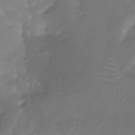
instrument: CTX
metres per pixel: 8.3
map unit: Aa
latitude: -8.8219
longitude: -71.1592
